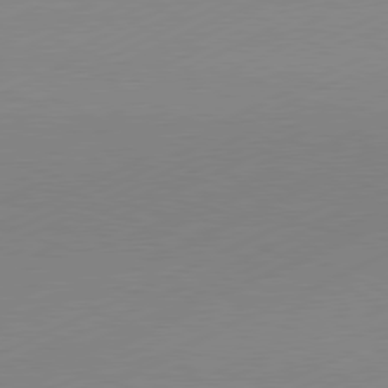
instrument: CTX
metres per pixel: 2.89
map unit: Hpe
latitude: -82.0283
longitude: 12.3684
